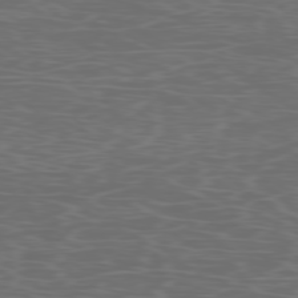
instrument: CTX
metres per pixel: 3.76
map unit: Ap
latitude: -78.0661
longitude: -75.2726
